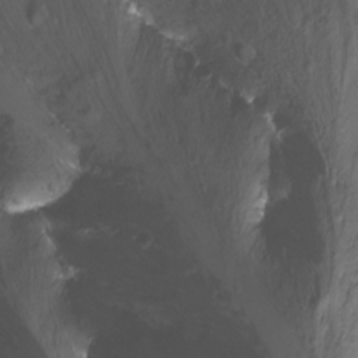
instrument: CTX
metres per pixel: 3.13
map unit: Nhu
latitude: -12.7085
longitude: -60.2711
